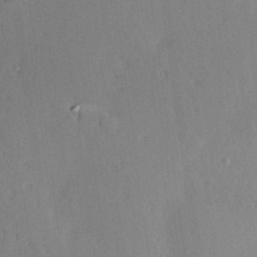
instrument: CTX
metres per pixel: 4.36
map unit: Hve
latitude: 25.1214
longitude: -93.3103
